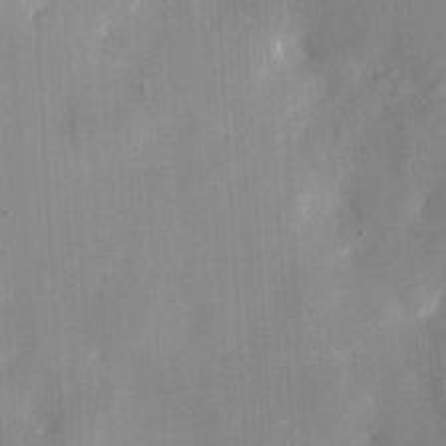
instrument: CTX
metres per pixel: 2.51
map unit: eHh
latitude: 4.1578
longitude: -68.7246
